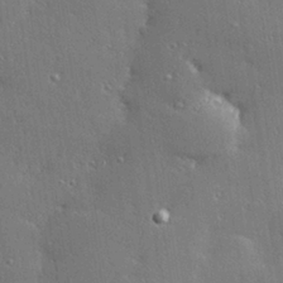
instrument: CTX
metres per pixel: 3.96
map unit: Hve
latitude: 28.2711
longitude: -92.1389
